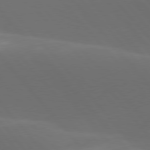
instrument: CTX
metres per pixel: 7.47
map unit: lApd
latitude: 77.8772
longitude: -53.4049
